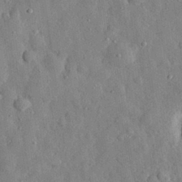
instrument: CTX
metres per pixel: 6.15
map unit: eHh
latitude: 29.4237
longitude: -77.1592
